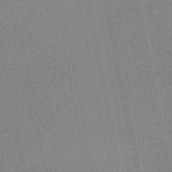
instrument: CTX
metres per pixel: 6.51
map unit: HNhu
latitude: -48.8408
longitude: 99.2376
